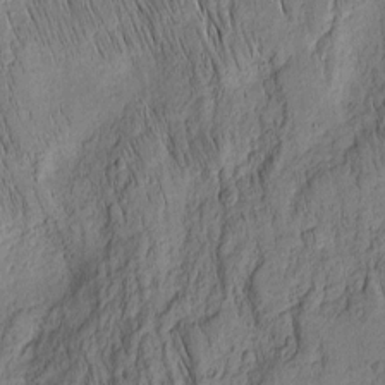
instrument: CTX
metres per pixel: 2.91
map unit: Nhu
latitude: -4.6518
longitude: -151.4993
